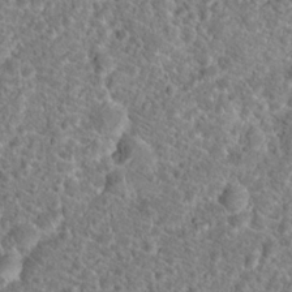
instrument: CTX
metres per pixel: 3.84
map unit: Hto
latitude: 18.1577
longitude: -41.1025
